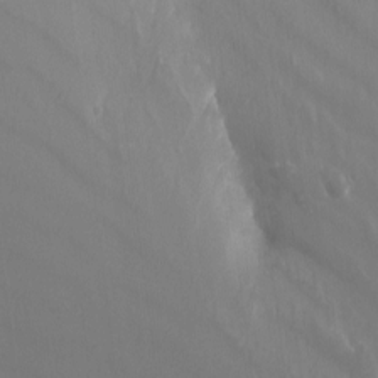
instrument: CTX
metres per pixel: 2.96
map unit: Nhu
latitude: -11.1053
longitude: -75.2537
